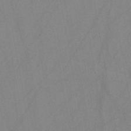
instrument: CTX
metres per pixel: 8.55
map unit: HNb
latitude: -44.6141
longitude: -40.5923
